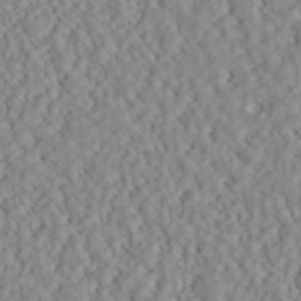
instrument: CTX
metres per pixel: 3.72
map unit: ANa
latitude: 40.2144
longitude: 28.2740
